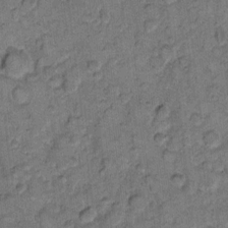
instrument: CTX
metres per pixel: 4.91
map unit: eHh
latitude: 11.0081
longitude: -63.4994
